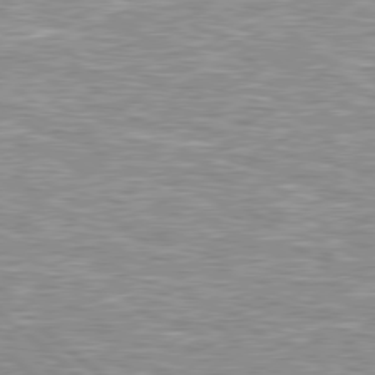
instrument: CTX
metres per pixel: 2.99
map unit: Hpe
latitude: 78.6869
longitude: -157.6693
